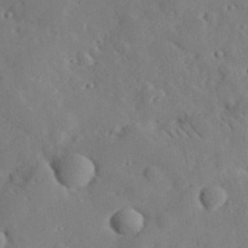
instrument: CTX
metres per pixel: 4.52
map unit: lHvf
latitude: 33.4993
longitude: -82.8946
